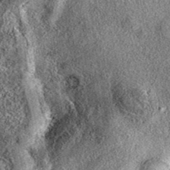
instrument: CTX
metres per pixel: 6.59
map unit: eAb
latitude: 38.8380
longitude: 108.0094
